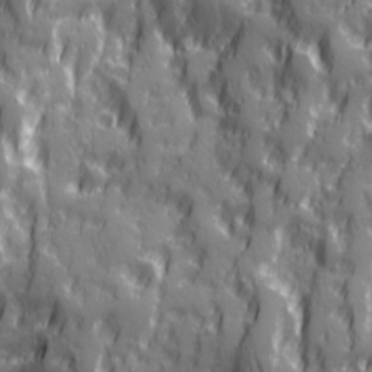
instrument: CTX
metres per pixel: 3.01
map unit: Ave
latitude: 20.2523
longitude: -132.7813
